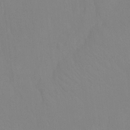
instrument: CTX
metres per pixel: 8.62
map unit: Ht
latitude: -8.6518
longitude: -34.0444
